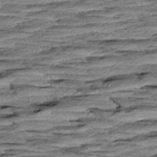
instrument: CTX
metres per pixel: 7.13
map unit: Aa
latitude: 8.5168
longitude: -137.6505
